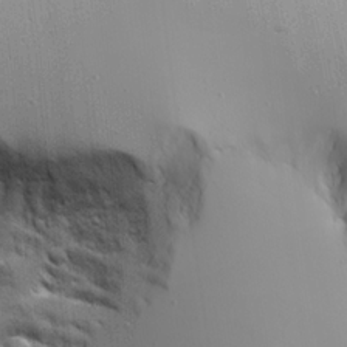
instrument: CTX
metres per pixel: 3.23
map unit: Aa
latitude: 18.6301
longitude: -125.1403
